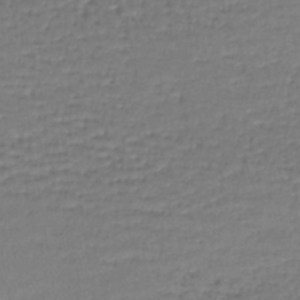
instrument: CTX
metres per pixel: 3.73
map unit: lHb
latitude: -43.1998
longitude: 58.9352
